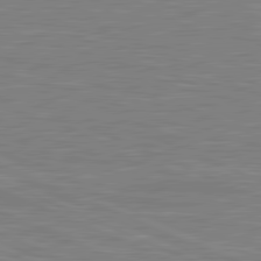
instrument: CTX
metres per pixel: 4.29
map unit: lApd
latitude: 81.4048
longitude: -171.2348
